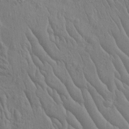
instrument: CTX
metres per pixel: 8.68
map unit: Htu
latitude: -3.3131
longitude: 156.6518
